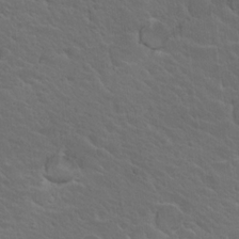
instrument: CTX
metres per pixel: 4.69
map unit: Hto
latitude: 18.2144
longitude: -33.2726
